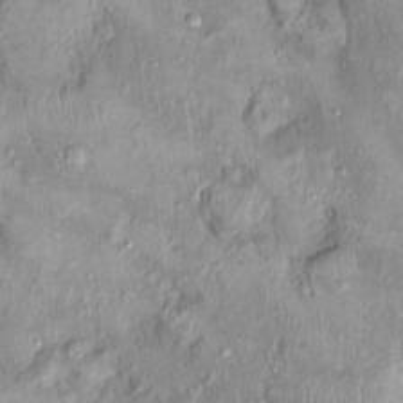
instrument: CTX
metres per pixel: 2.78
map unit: Nhu
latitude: 0.0633
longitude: -15.5372
